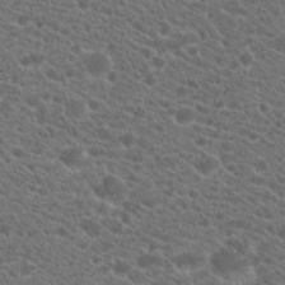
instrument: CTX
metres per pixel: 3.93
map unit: Hto
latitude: 20.8191
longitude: -38.6679
